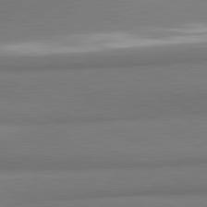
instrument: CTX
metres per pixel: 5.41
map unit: lApd
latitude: 81.6694
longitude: 165.3510
